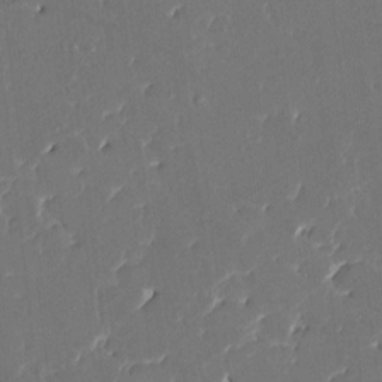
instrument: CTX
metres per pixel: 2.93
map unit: HNhu
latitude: 5.9150
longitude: -6.1956
